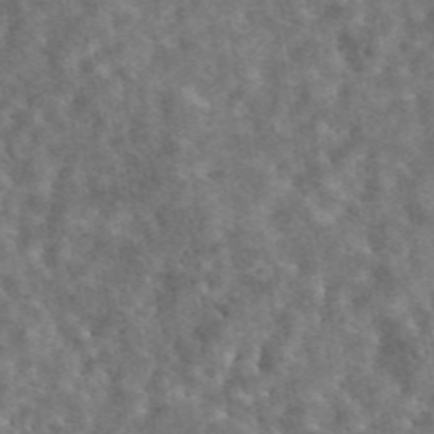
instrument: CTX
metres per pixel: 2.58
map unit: eAb
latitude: 44.7624
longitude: 116.3306
